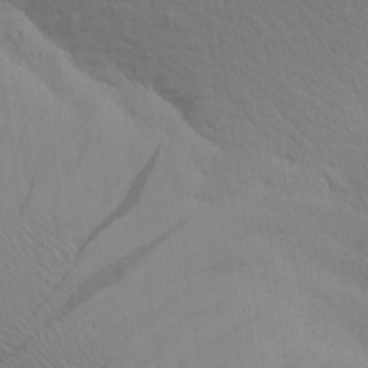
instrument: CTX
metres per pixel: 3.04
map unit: Aa
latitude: 18.8569
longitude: -143.7261
